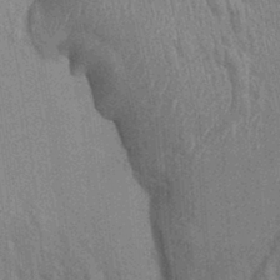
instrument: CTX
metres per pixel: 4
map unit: Ht
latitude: -2.3495
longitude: -15.3671
